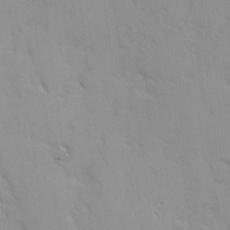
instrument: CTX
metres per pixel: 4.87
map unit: Ave
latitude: 9.0081
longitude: -103.6316
